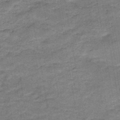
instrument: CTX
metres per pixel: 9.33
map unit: HNb
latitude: -48.1984
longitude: -38.6301
